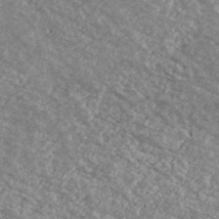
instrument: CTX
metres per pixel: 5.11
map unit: Ave
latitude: 39.3482
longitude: -110.0822
